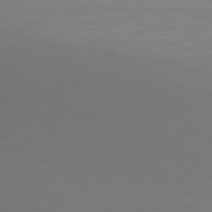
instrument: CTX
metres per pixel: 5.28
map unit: lApd
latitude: 80.2333
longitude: 133.9745
